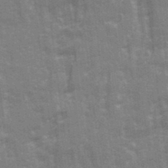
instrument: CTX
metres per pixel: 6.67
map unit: Ave
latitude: 21.6694
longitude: -133.5371
